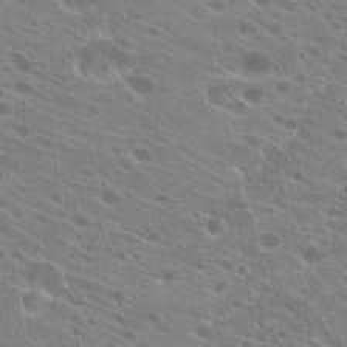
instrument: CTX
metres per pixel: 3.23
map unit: Hto
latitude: 22.1578
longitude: -38.9325
